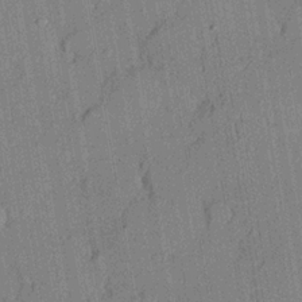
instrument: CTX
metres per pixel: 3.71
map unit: lHvf
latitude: 21.1970
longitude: 144.8030
